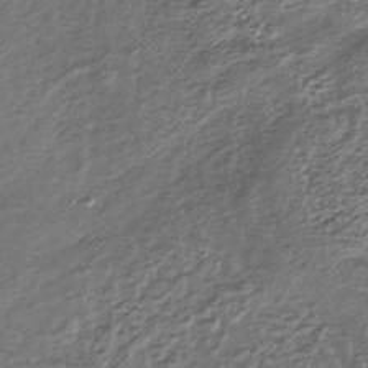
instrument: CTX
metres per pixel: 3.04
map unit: lHb
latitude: -36.6518
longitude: 68.2928
